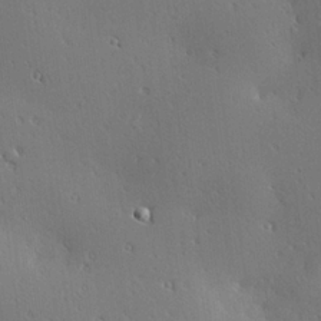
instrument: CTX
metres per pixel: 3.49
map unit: Hve
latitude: 25.1592
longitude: -92.2333
